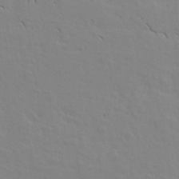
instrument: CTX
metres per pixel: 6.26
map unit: lAvf
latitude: 16.1767
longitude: -125.4804
